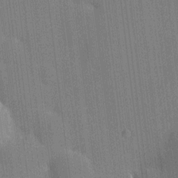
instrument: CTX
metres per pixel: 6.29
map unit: HNhu
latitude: 9.0836
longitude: 15.6533
